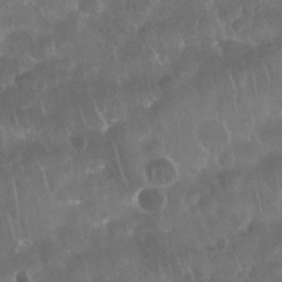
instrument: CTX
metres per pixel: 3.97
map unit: Nhu
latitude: 28.8191
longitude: -64.8002
